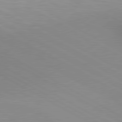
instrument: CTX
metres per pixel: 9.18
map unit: lApd
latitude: 80.2333
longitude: 135.2565
